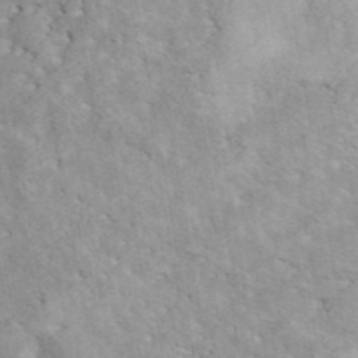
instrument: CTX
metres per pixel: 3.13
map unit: ANa
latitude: 41.9528
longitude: 51.2942
